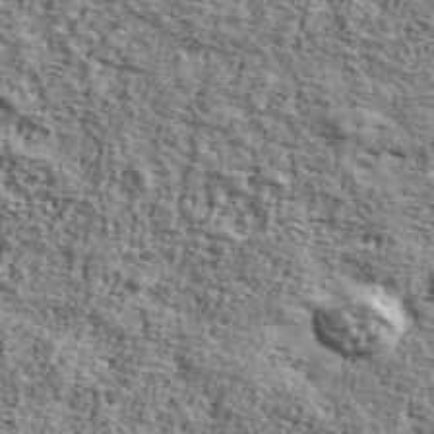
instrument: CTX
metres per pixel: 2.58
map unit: Ave
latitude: 42.5357
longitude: -110.0633
